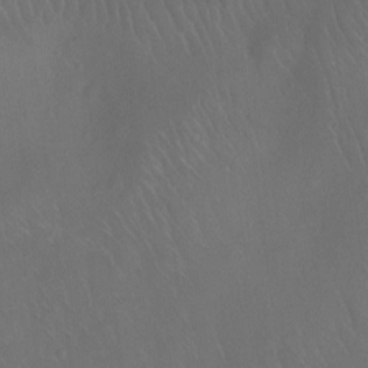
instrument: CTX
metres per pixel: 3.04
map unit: Ht
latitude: -11.8989
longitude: -43.4804
